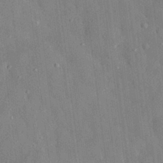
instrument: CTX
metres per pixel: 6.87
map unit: eHh
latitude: 28.8569
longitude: -77.0269
